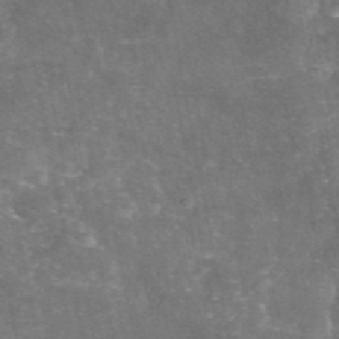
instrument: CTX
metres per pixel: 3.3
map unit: eAb
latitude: 46.4034
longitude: 120.4629
